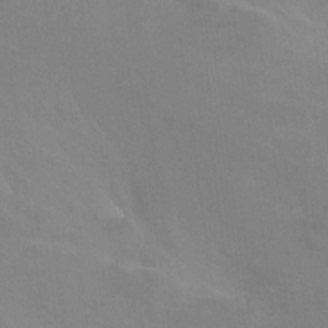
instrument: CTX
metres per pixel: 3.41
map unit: Ht
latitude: 1.4993
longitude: -33.8016
